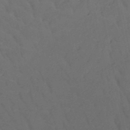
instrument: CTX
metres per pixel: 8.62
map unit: HNb
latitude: -50.1606
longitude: -47.9717
